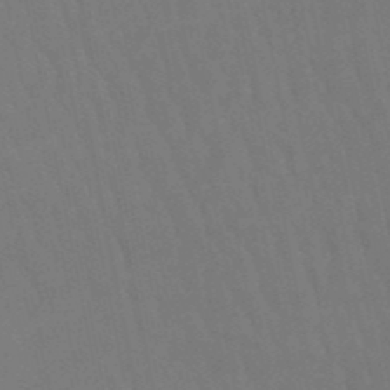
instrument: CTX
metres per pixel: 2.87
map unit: lHb
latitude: -49.8045
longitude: 75.8423
